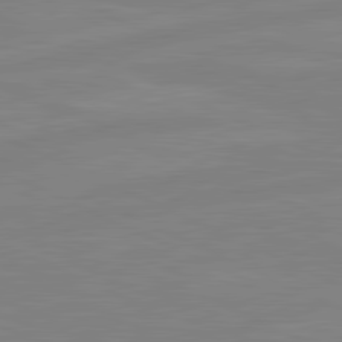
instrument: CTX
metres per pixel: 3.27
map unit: lApd
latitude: 81.3104
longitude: -173.3481
